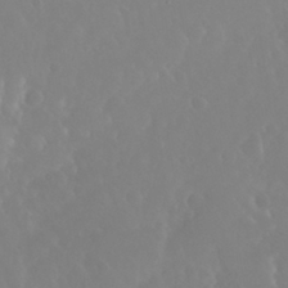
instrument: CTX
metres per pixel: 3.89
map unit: Nhu
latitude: 29.9528
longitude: -57.8394
